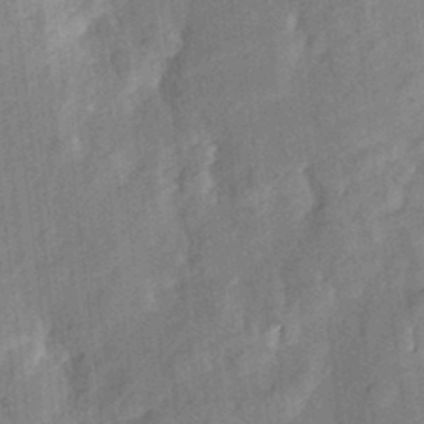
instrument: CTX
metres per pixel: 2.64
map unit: Aa
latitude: 23.1214
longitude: -150.6301
